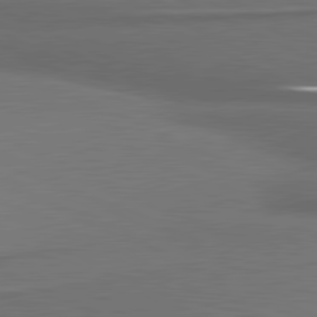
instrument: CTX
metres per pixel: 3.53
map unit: lApd
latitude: 81.2348
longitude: 174.9352
